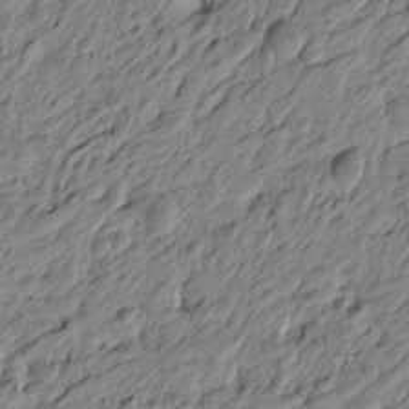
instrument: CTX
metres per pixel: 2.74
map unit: Htu
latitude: -3.9745
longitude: 178.7841
